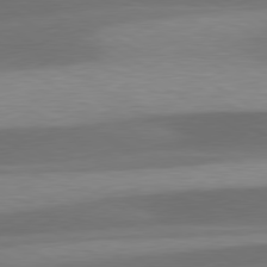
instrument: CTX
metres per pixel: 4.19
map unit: lApd
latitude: 79.7450
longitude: -88.5168
